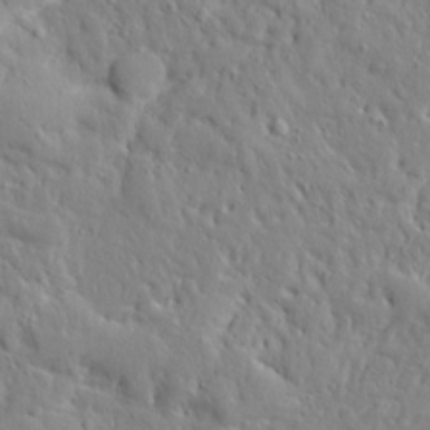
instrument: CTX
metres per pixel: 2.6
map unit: Ave
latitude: 16.6302
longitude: -141.1403
